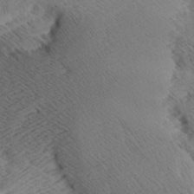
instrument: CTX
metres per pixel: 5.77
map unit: Aa
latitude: 7.9150
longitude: -140.4034
